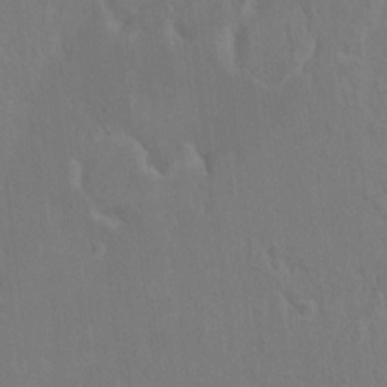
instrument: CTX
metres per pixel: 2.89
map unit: HNhu
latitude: 7.4048
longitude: -3.2537
